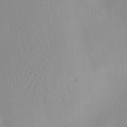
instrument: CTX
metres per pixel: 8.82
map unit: HNhu
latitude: 14.4601
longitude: 12.8975
